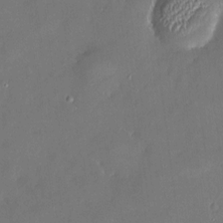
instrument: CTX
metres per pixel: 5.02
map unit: HNhu
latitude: 6.7435
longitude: 4.8975
